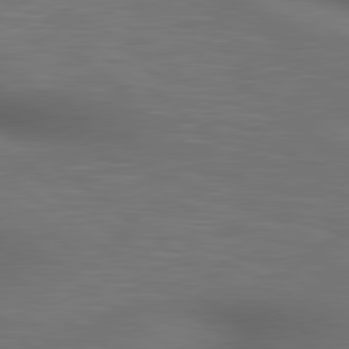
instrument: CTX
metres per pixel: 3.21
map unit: lApd
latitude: 80.3467
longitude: 118.8219
